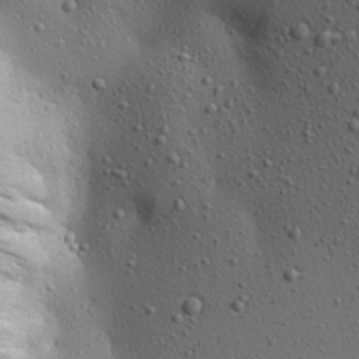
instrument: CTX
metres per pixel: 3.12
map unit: Aa
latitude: 22.6112
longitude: -143.8395
